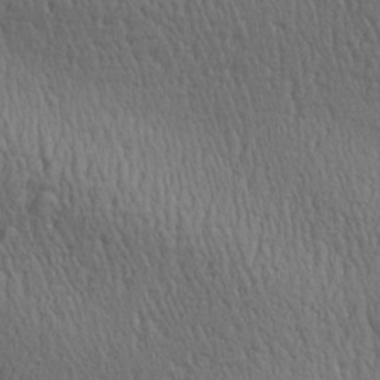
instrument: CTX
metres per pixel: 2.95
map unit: Aa
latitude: 27.3482
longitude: -138.2522
